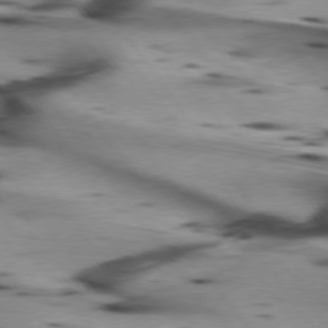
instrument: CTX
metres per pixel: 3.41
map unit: lApd
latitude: 75.3860
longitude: -64.3278
